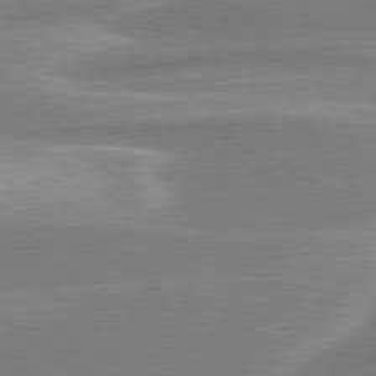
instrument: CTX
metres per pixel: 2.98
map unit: lApd
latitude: 79.6883
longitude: -114.5545
